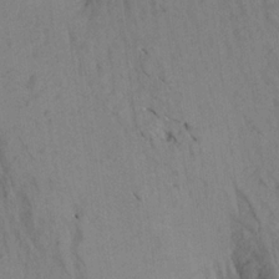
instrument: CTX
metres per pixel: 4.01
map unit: Aa
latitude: 20.1011
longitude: -146.7247
